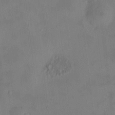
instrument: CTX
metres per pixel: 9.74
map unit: HNhu
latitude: 9.2915
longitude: 10.0472
